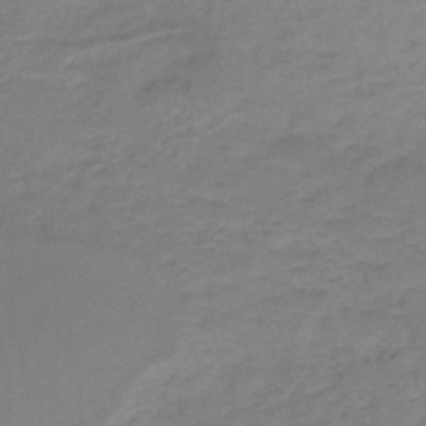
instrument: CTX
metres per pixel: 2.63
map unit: HNb
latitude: -46.8975
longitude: -38.9891
